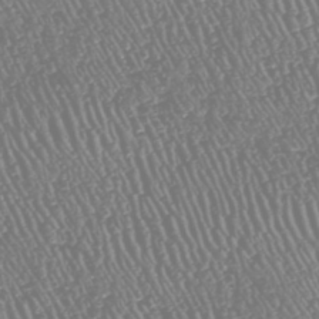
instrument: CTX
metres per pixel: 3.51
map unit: HNhu
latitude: -47.6155
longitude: 29.2565
